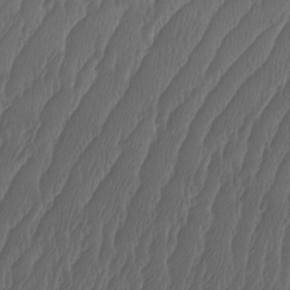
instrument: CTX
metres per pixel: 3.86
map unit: Htu
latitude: -9.5777
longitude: -76.0633
